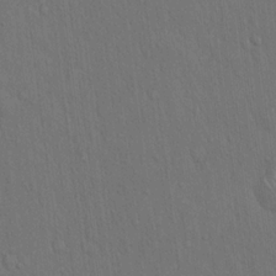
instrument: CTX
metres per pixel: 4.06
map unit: Hto
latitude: 16.7435
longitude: -57.9339
